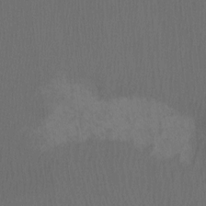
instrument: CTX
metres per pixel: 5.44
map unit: Htu
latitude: -6.7463
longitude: -68.4223
